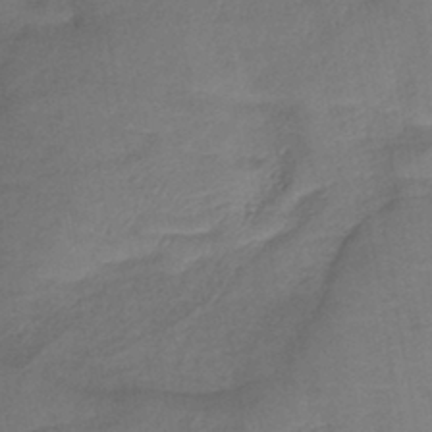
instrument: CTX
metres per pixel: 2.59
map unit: lHb
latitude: -41.1620
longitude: 78.1416
